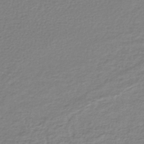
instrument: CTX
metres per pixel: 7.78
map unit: lHb
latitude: -42.4062
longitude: 70.6519
